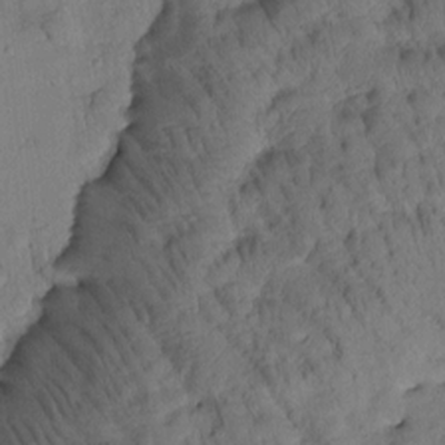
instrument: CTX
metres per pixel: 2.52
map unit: Htu
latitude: 1.7827
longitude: 176.7085
